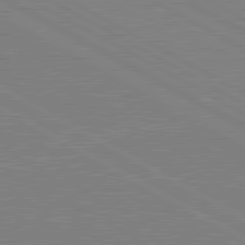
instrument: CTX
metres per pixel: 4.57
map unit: lApd
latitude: 81.0080
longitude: 151.9745
